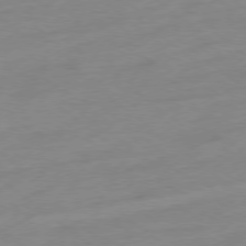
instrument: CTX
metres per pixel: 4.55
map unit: Ap
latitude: -78.5384
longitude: -98.3656
